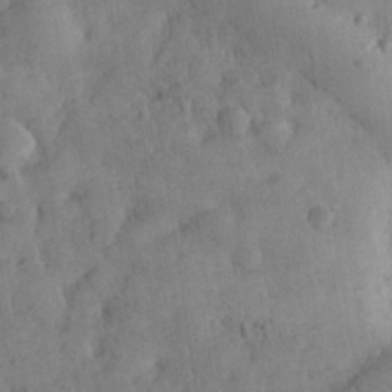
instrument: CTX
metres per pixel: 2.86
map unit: eHh
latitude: 31.3104
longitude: -68.6680
